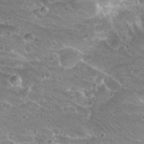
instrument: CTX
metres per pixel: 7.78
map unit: Hto
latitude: 20.2901
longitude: -32.9703
